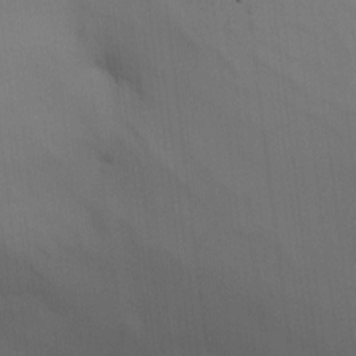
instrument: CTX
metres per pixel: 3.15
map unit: HNhu
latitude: 13.4238
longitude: 11.7100
